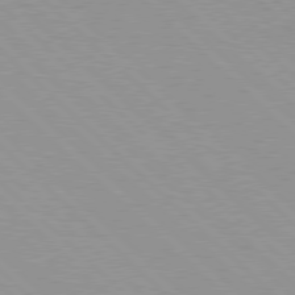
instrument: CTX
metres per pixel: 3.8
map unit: Hpe
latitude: 77.8205
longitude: -153.3293
